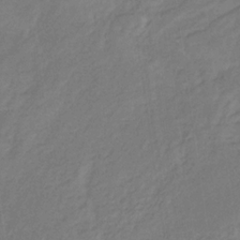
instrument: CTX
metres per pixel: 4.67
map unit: eHb
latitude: -30.5385
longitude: 63.8233
